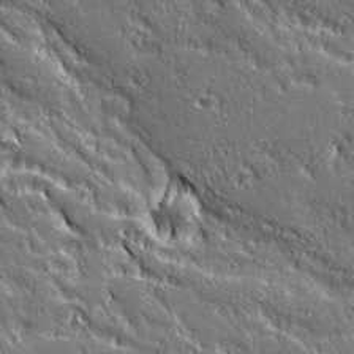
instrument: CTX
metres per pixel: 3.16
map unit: Ave
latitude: 20.3279
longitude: -135.8016
